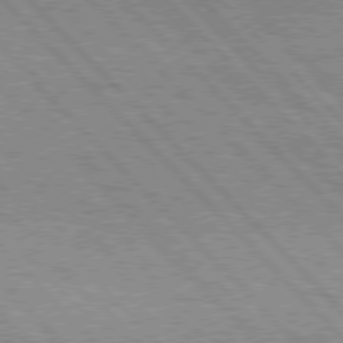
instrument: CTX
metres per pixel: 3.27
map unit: lApd
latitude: 76.5923
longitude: -73.3293
